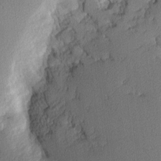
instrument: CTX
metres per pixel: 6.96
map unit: Hve
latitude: 3.0080
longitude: -121.2915
